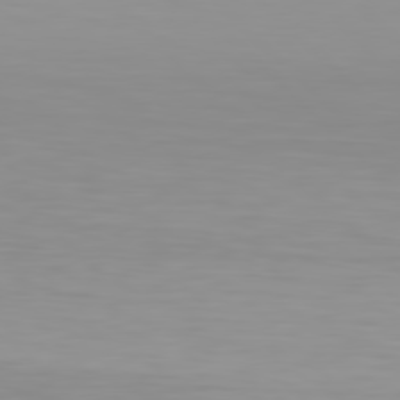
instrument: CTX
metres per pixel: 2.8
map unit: Hpe
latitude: 78.2901
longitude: -167.1214
